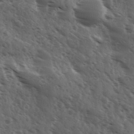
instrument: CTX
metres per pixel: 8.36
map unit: Ave
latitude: 11.1214
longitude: -103.4993
